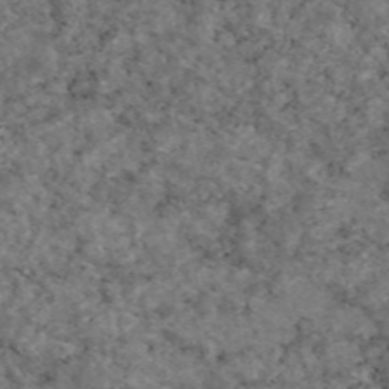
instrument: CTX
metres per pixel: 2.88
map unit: eAb
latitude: 46.4034
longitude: 117.8611
